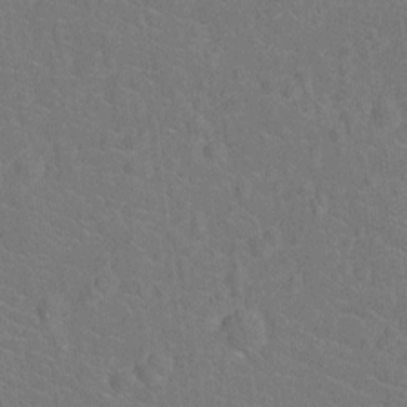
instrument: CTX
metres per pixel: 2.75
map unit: Ht
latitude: -12.9731
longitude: -25.1214
